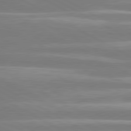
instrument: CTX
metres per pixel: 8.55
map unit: lApd
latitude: 80.6868
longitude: -134.0822
